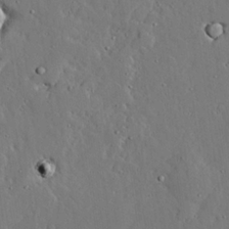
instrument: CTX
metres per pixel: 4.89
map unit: lAvf
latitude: 23.8961
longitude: -111.1214
